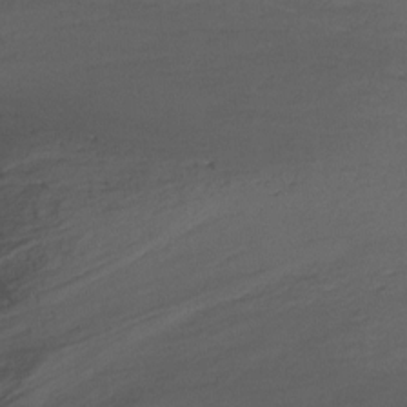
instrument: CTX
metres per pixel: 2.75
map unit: Ht
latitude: -16.5574
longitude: -49.6505
